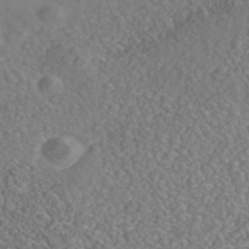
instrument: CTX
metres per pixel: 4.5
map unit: Nhe
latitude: -40.6707
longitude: -99.8205
